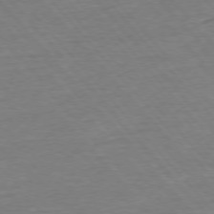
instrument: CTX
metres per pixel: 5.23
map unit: Ap
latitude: -76.8786
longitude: -95.9717
